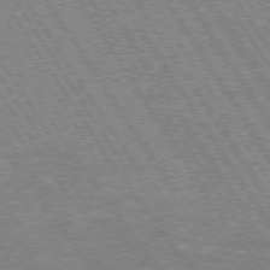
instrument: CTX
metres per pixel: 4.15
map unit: Hpe
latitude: 73.2726
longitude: -141.2159
